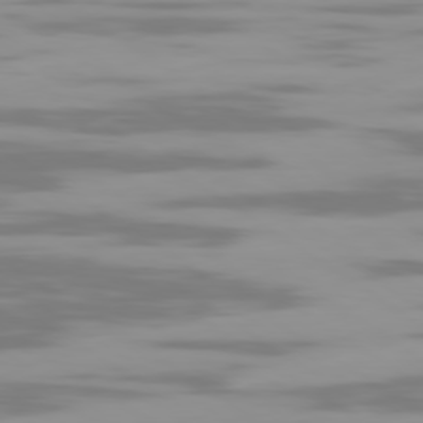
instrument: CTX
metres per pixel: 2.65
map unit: Ap
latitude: -79.8233
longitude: -103.3859
